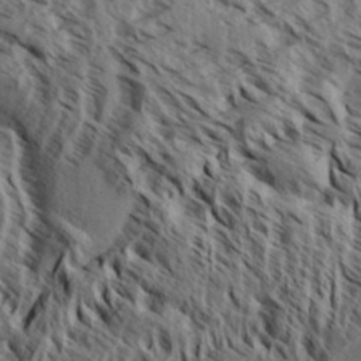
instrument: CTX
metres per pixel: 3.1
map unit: Aa
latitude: 32.8191
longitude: -137.6694
